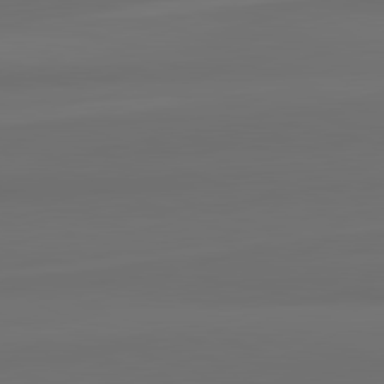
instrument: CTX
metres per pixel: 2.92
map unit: lApd
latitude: 82.1766
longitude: -172.5545
